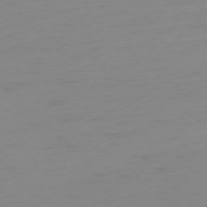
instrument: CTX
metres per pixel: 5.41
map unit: Ap
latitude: -76.2173
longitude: -71.0080
